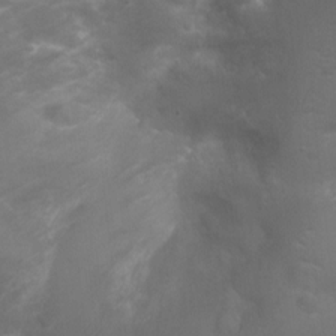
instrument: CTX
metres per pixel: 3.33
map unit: Ht
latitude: -6.7085
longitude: -21.5560
